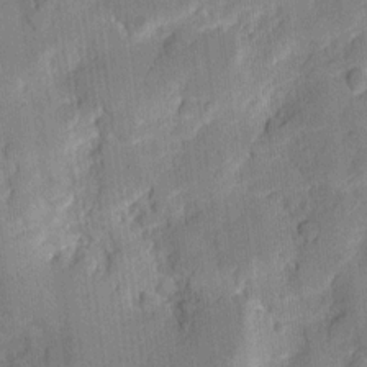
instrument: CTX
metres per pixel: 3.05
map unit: eHh
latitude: 10.6680
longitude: -65.7827
